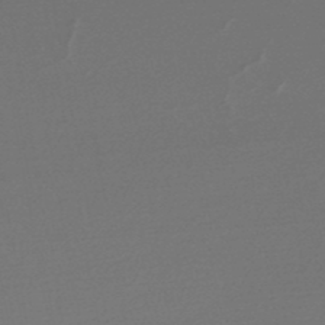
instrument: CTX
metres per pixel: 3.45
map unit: HNb
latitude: -47.9745
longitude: 58.0094
